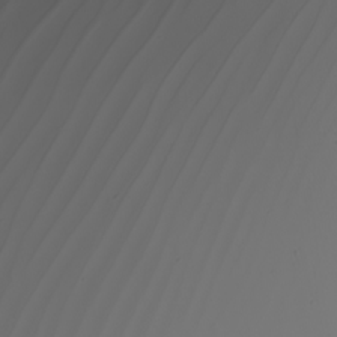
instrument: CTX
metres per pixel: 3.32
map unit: Nhu
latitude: -7.0486
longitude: -94.1767
